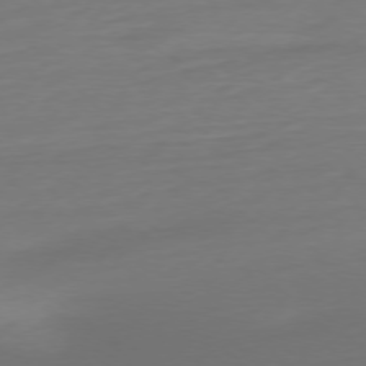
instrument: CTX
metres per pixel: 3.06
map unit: Ap
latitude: -77.1998
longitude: -68.0444
